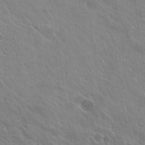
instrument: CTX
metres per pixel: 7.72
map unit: Hto
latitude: 27.4993
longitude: -35.1781
